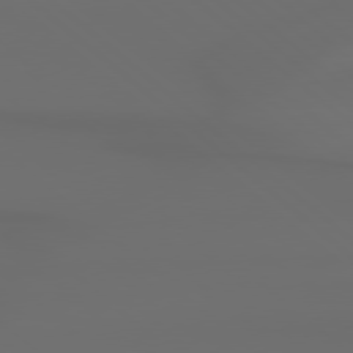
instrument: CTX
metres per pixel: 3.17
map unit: Hpe
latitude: 78.4223
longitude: -133.1781
